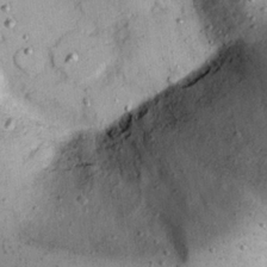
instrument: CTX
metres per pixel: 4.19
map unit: Nhu
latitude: 22.3089
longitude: -68.4034
